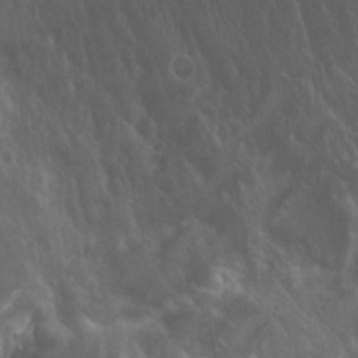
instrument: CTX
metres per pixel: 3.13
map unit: Hto
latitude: 19.6505
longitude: -57.6882
